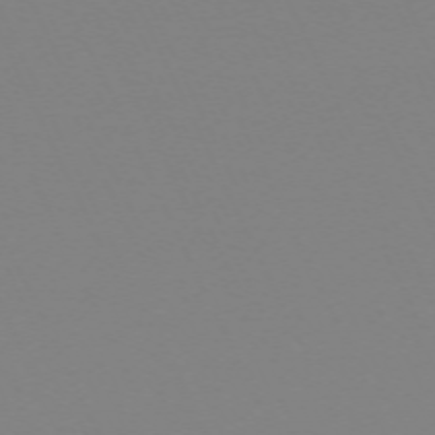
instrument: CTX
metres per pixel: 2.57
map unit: Hpe
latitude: -70.3684
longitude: 16.5007
